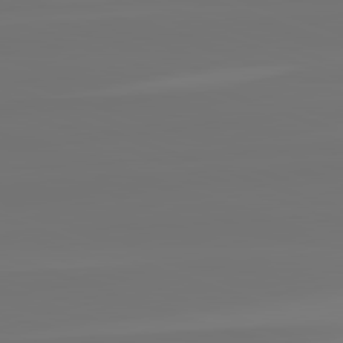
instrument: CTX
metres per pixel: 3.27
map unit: lApd
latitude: 82.6301
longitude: 153.7855
